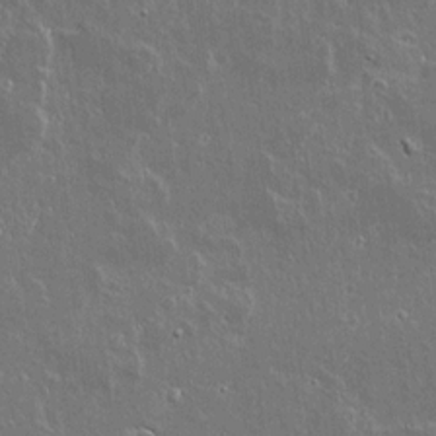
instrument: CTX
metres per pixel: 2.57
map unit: lAvf
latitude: 14.8191
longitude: -127.9717
